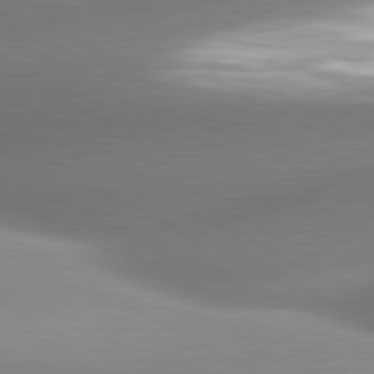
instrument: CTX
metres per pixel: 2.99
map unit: lApd
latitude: 80.4412
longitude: -159.5371
